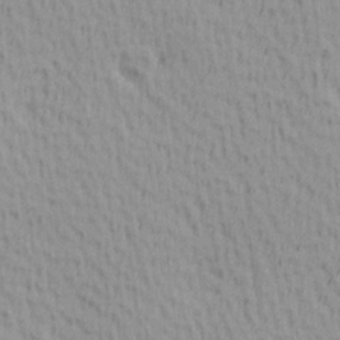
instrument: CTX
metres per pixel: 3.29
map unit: Hve
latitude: 1.5560
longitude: -124.5923
